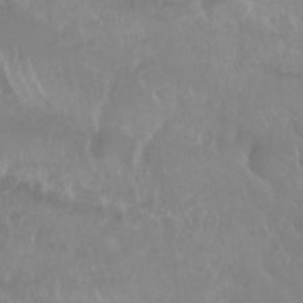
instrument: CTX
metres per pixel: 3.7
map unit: Nhu
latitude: 29.3859
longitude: -55.8772
